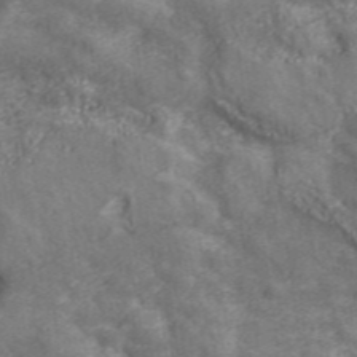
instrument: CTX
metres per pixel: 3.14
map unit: eHh
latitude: 43.0270
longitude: -91.7261
